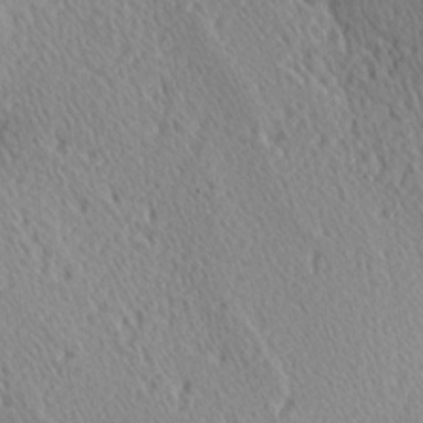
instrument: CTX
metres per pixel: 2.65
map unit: Hve
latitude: 1.8205
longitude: -124.3089
